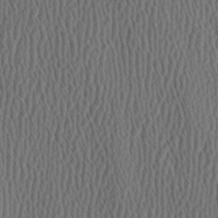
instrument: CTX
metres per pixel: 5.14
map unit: Hve
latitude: 3.4426
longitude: -124.7057
